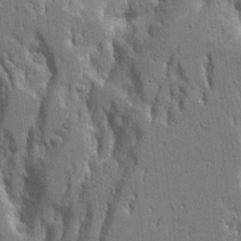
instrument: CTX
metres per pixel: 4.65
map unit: Aa
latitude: 21.8206
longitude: -124.7435
